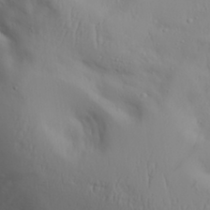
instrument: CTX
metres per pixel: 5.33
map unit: Aa
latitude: 28.7813
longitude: -133.1781
